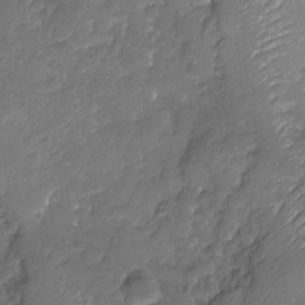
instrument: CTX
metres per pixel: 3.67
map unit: Nhu
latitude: -19.2943
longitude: -57.9717
